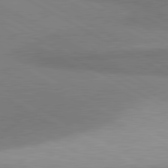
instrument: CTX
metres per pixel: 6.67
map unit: lApd
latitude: 81.0080
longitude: 159.0864
